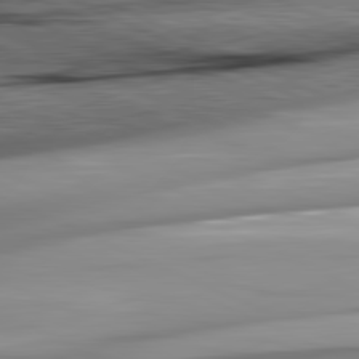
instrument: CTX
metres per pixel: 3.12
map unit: lApd
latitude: 81.7827
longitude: -145.8961
